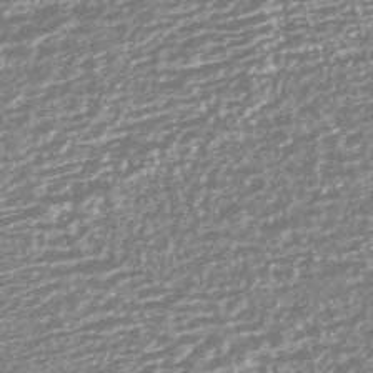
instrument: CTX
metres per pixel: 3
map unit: HNhu
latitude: -44.6896
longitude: 101.0486
